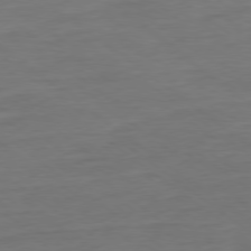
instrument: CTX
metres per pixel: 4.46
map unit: Ap
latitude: -79.0675
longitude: -89.2159
